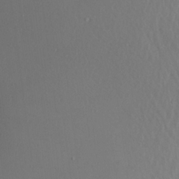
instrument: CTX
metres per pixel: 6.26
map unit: Aa
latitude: 20.5168
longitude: -145.3670
